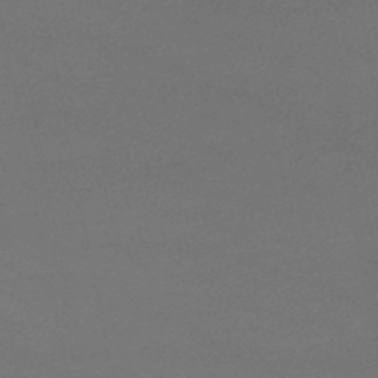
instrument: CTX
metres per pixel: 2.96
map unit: lHb
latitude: -38.5952
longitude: 73.3509
